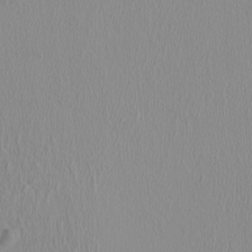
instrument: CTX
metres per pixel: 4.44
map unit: HNhu
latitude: -1.1054
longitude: 1.4833
